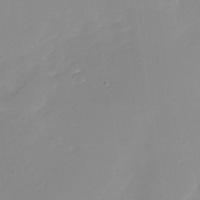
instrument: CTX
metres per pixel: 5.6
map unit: Nhu
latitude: -28.4440
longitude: -63.8584
